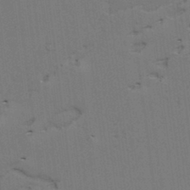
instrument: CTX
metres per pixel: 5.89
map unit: lAvf
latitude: 25.8772
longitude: -111.9339
